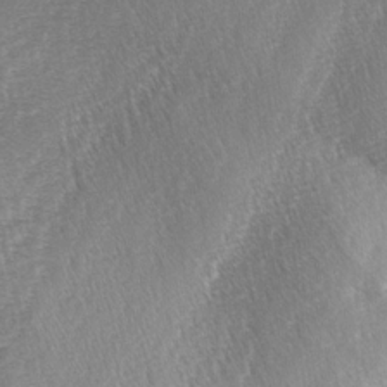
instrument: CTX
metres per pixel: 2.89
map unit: lAa
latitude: -2.9919
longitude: -128.3278
